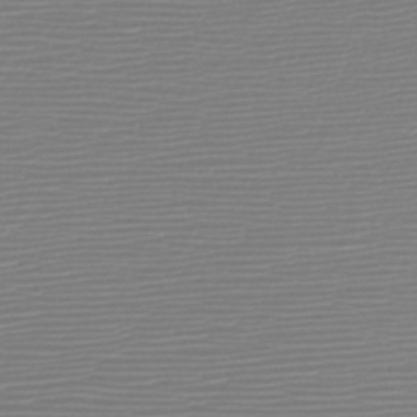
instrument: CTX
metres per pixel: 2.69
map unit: HNb
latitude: -46.5951
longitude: -41.9528
